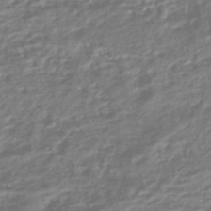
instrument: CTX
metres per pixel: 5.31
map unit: HNhu
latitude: -44.9731
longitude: 97.8989
